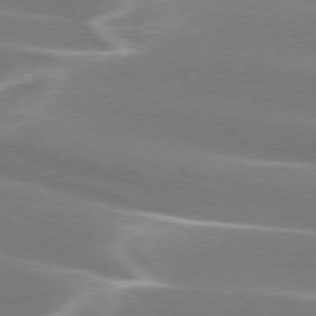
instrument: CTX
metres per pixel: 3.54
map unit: lApd
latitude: 75.1592
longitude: -63.4049
